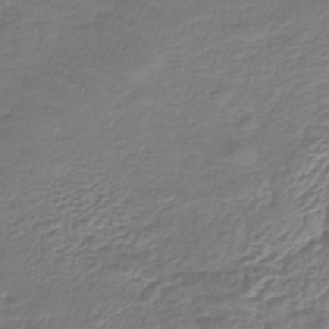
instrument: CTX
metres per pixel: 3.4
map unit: lHb
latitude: -42.3873
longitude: 72.4629
